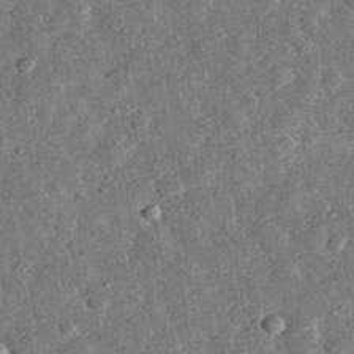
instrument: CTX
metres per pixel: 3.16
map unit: eHh
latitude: 31.7072
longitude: -77.1592
